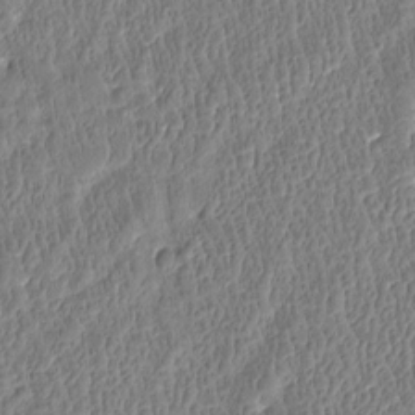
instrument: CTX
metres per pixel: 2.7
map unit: Htu
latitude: -3.6154
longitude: 176.1039
